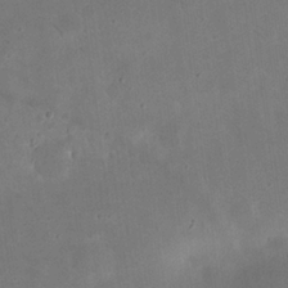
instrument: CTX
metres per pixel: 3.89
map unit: eHh
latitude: 24.5923
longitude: -67.8583
